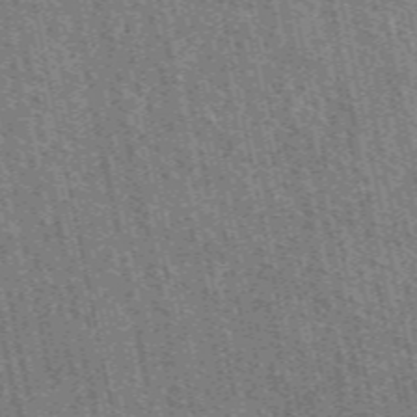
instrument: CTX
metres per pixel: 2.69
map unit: eAb
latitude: 51.4615
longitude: 114.6707
